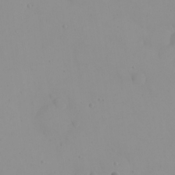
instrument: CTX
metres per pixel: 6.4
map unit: eHh
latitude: 21.6505
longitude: -63.8017
